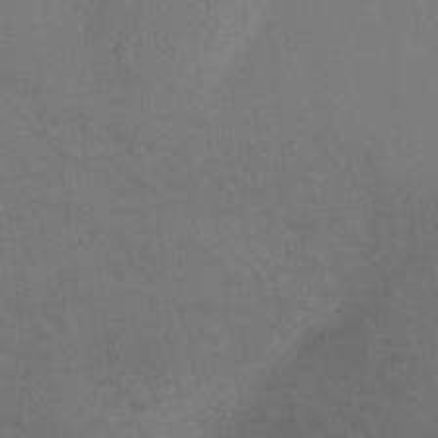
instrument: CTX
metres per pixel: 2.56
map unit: Ht
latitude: 1.8016
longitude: -25.7449
